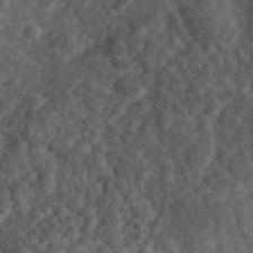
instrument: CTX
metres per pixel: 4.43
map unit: eHh
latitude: 35.6127
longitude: -79.0459
